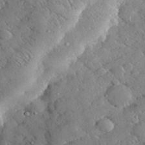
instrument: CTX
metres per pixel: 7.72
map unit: lHvf
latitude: 32.4223
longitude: -85.2537
